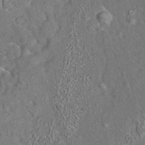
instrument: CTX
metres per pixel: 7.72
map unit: eAb
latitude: 35.2348
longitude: 112.1984
